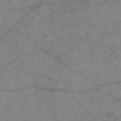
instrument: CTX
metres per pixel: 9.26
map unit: eAb
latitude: 48.1956
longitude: 110.9541
